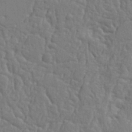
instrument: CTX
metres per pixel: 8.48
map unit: Ht
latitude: 9.1781
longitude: -77.1214
